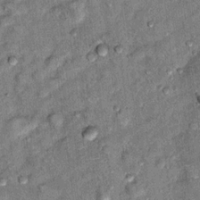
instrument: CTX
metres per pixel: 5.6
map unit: Ht
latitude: 11.3104
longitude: -37.6316
